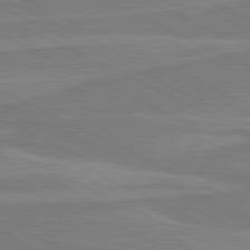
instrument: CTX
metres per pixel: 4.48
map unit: lApd
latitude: 81.3293
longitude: 170.5952
